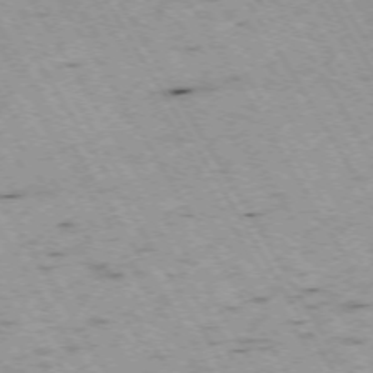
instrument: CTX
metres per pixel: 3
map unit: Hpe
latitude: -73.4643
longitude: 7.5777
